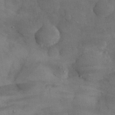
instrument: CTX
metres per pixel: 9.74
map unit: eHh
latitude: 31.5371
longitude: -70.4223
